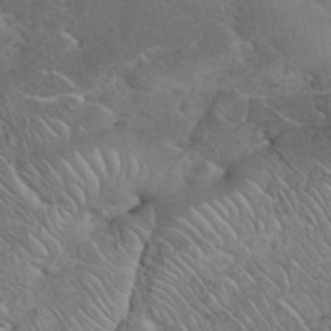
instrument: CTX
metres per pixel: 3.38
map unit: eHh
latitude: 36.0633
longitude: -64.5357
